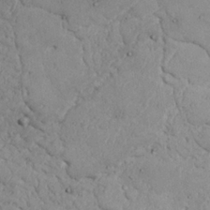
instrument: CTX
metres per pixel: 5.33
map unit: Nhu
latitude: 21.5938
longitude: -71.8961
